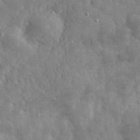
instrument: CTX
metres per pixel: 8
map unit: eHh
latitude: 33.9150
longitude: -77.9150
